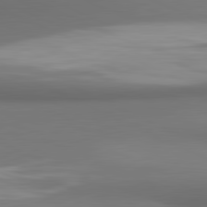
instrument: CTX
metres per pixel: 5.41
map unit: lApd
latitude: 81.5182
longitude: 172.4251
